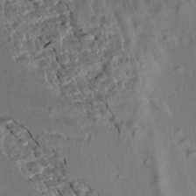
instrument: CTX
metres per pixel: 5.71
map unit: Aa
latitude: 14.0255
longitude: -144.0255
